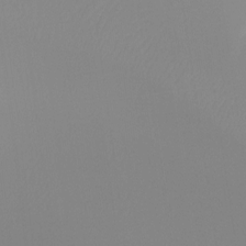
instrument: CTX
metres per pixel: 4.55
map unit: Ht
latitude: -16.8408
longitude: -46.4790
